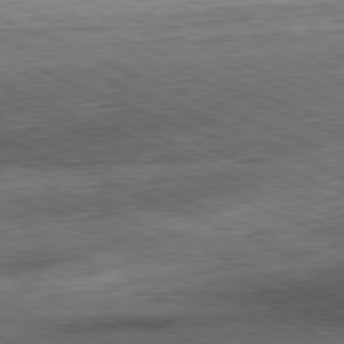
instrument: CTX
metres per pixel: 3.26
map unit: Hpe
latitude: -81.8989
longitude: 11.5588
